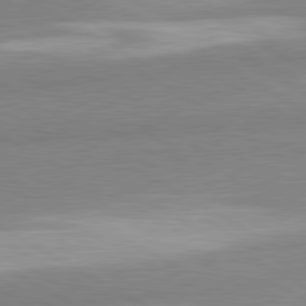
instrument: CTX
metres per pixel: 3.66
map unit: lApd
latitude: 80.8947
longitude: -178.8002
